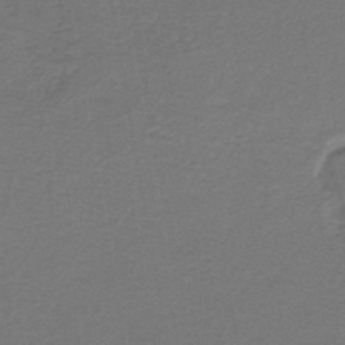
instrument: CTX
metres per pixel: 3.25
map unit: lHb
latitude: -42.4440
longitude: 62.1794
